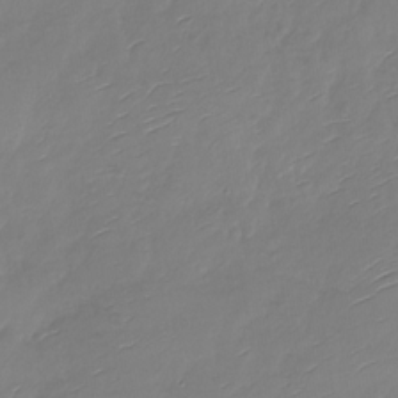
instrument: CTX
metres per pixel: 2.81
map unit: Nhu
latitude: -28.4062
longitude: -60.4034
